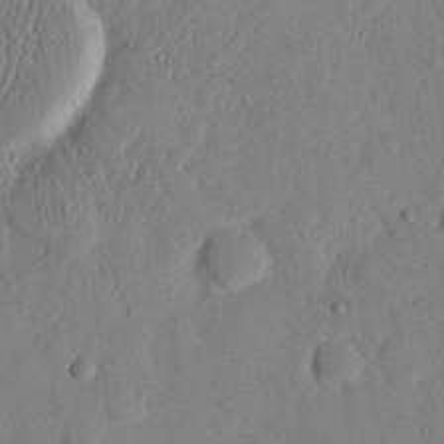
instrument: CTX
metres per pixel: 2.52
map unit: eHh
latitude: 13.2159
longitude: -68.1011
